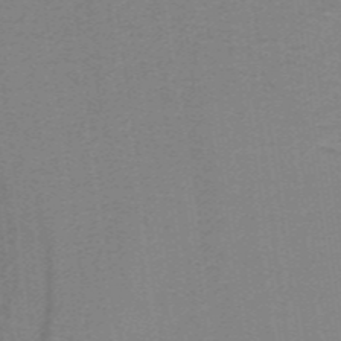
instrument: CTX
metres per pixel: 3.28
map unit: lHb
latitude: -40.6518
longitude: 54.3117
